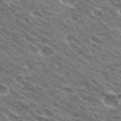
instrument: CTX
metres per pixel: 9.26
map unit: Hto
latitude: 31.6127
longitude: -44.0633
